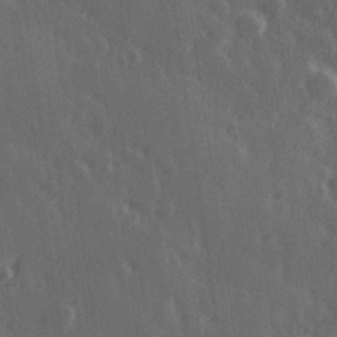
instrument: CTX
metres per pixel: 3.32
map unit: Hve
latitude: 26.7624
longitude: 146.0283
